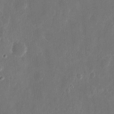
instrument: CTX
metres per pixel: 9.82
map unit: eHh
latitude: 10.9325
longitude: -72.5735
